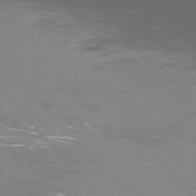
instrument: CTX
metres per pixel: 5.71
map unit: Ap
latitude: -75.6533
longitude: -68.8191
